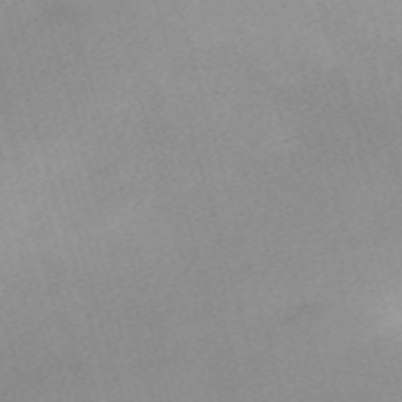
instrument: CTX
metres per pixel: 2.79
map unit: eHh
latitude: -61.3132
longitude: 49.9556
